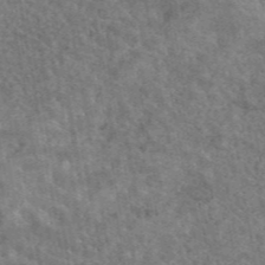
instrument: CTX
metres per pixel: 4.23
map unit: eAb
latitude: 45.0458
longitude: 125.1809
